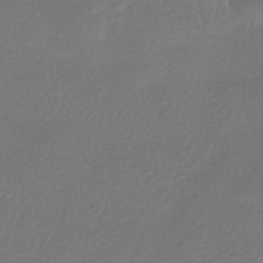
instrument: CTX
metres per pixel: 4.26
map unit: HNhu
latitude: -41.9745
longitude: 94.9541
